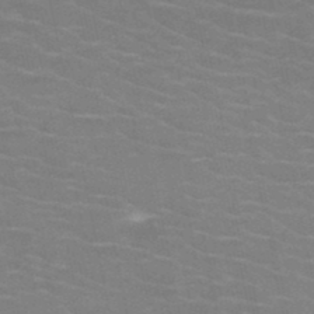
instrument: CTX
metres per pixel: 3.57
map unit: HNb
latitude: -46.8975
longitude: -46.8380
